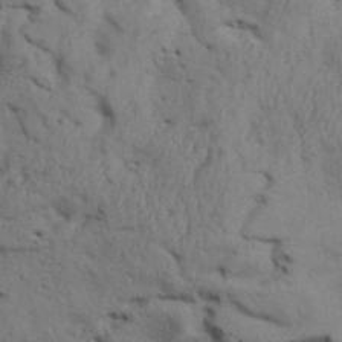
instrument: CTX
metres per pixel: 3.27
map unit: Aa
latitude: 32.8758
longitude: -136.0822
